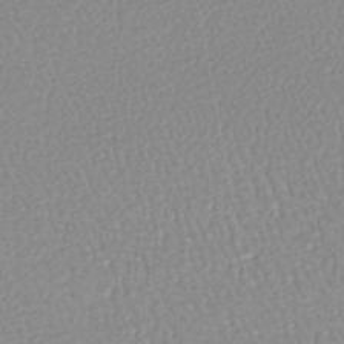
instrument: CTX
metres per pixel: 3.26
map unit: lHb
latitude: -45.2565
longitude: 78.1039
